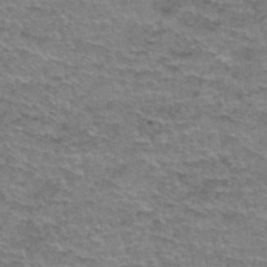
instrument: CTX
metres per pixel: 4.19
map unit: Hto
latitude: 36.8002
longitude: -42.8380
